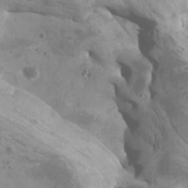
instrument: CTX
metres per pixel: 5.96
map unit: Htu
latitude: -6.3873
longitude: -75.8772
